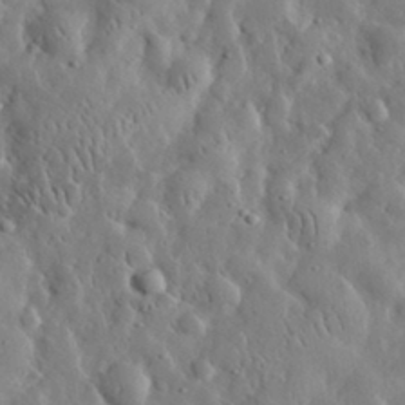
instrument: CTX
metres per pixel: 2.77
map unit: eHh
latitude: 32.1956
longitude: -73.8773
